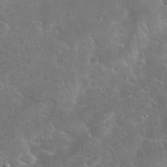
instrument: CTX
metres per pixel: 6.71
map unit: eHh
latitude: 37.2537
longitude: -65.5938
